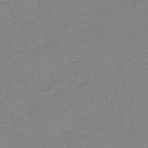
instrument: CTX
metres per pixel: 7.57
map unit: HNb
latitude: -53.5588
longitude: -39.1781
